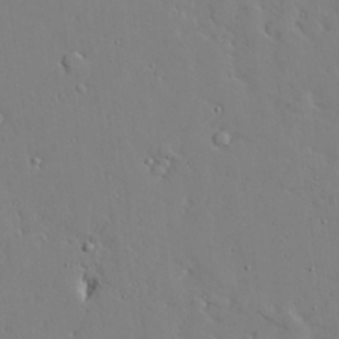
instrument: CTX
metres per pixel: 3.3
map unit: lAvf
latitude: 24.0822
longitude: -110.3467
